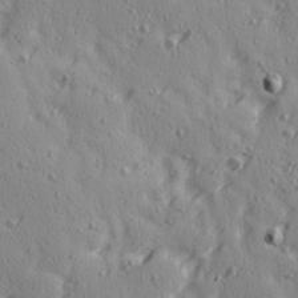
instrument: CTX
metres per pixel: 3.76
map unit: Ave
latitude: 15.0648
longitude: -105.4805
